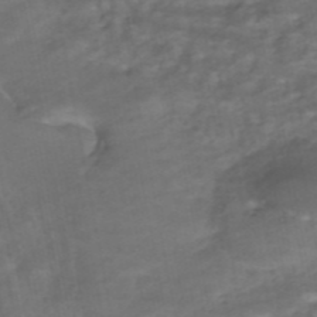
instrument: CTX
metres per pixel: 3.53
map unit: HNhu
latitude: -42.5195
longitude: 103.1809
